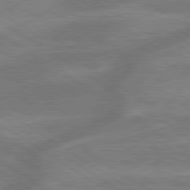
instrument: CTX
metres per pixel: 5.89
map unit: lApd
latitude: 79.6505
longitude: -172.3278
